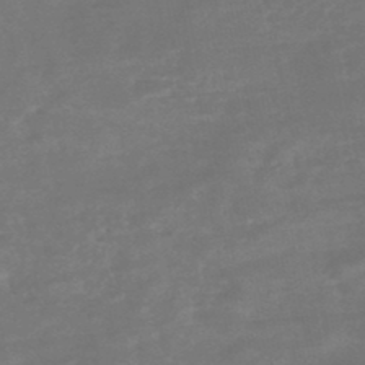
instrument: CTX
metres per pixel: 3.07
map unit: HNhu
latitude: -46.1417
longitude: 92.3306
